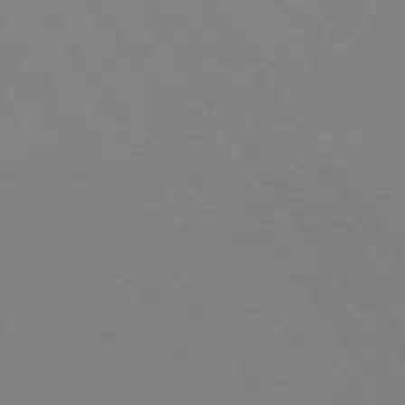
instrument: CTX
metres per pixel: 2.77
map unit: Ap
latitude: -74.3118
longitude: -77.3103
